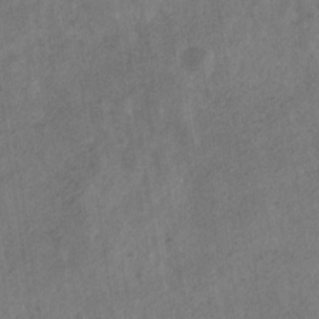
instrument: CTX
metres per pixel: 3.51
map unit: eHb
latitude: -30.1228
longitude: 69.2564
